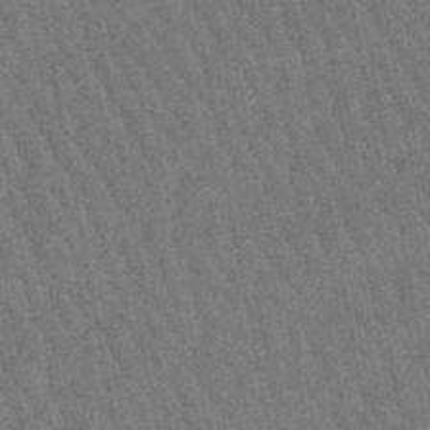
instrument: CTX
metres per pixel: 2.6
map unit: lHb
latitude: -47.3320
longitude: 76.6896
